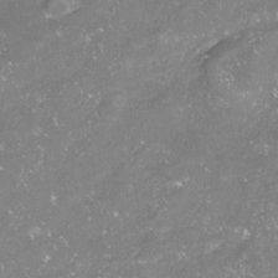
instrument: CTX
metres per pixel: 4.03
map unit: Nhu
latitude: -23.2754
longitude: -57.6882
